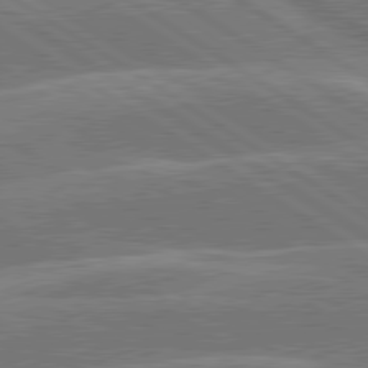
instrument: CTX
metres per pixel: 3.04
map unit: lApd
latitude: 79.9528
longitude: -130.3090
